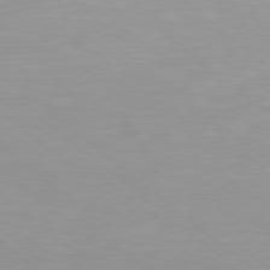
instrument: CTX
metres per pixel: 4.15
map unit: Hpe
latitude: 78.2712
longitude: -141.4048
